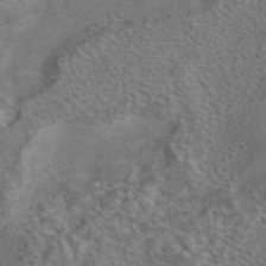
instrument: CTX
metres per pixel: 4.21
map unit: eAb
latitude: 42.0255
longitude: 104.1794
